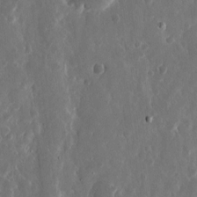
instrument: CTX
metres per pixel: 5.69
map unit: eHh
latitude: 11.5182
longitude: -72.2712
